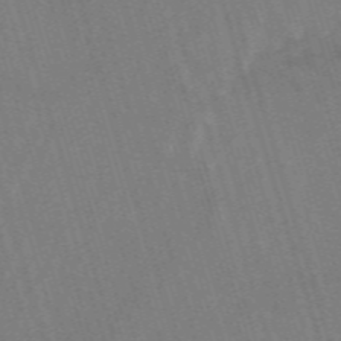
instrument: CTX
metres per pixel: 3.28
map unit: HNb
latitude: -53.5966
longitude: -42.7435
